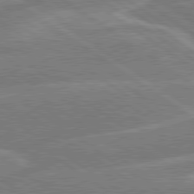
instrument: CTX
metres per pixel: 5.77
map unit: lApd
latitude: 79.6883
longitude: -130.0255
